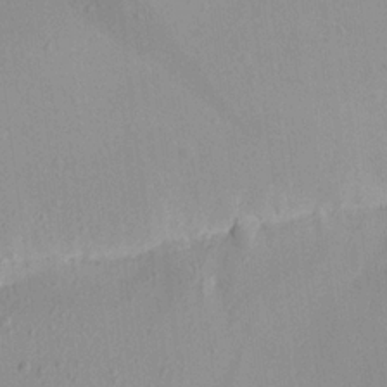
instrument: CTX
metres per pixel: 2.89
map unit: Aa
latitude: 19.1214
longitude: -140.5734
